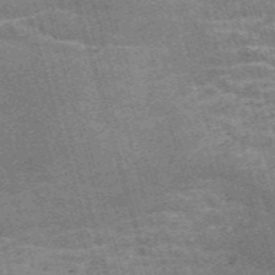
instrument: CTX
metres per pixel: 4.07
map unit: Nve
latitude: -58.9541
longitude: 64.0661
